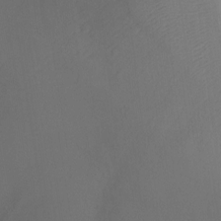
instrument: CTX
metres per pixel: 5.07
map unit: Ht
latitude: -8.5196
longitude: -36.9136
